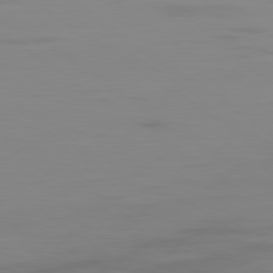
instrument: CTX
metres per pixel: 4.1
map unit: Ap
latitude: -78.9730
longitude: -78.7247
